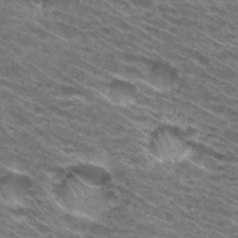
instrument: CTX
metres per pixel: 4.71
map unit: Hto
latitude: 30.8380
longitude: -46.4034
